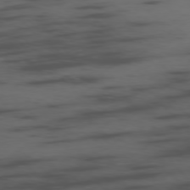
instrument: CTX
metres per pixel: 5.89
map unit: Ap
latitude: -76.8219
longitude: -66.2711
